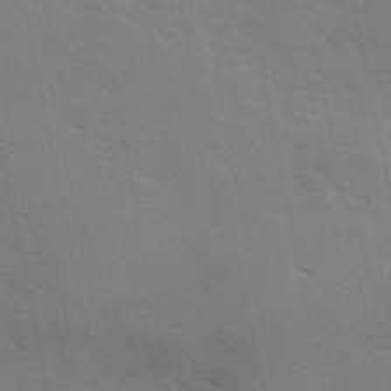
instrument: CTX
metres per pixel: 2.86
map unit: ANa
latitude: 48.1389
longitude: -75.2159
